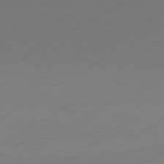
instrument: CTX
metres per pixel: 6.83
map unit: Hpe
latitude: -80.9542
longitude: 14.7086
